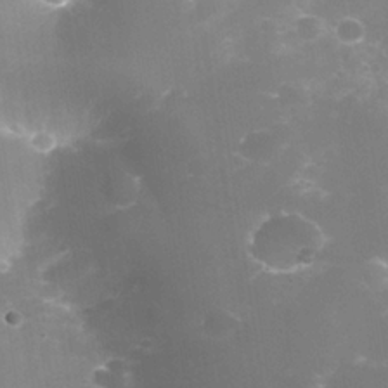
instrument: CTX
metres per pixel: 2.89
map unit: Nhe
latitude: -34.8597
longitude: -145.2915
